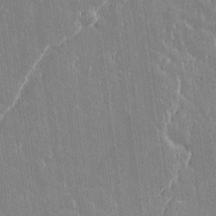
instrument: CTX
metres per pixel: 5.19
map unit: lAvf
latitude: 15.3860
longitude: -128.7624
